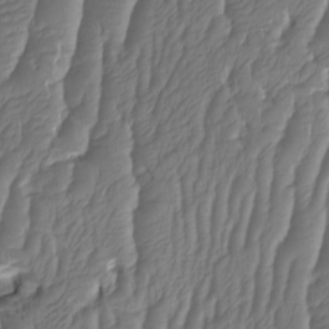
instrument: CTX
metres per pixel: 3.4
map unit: HNhu
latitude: -1.3321
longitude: 14.2740
